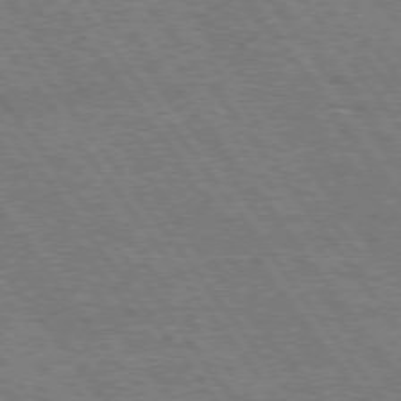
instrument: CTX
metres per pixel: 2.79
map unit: Hpe
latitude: 74.7057
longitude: -139.4237
